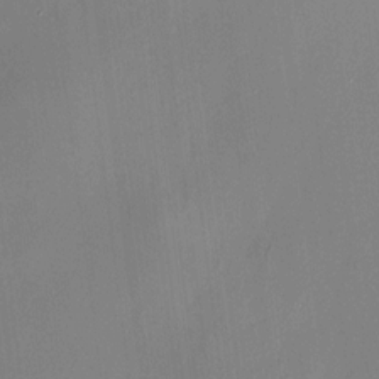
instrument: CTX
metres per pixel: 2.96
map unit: HNhu
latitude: 7.6316
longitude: 12.1984
